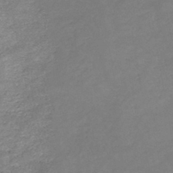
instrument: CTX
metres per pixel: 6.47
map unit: HNb
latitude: -45.7289
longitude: -35.8772
